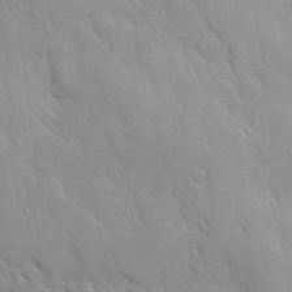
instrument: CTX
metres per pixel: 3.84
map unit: Ave
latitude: 10.0633
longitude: -103.3481
